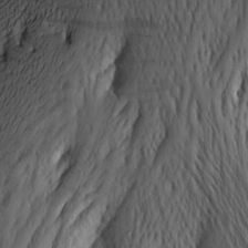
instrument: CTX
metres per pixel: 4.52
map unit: Htu
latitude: -2.4440
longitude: -177.1970
